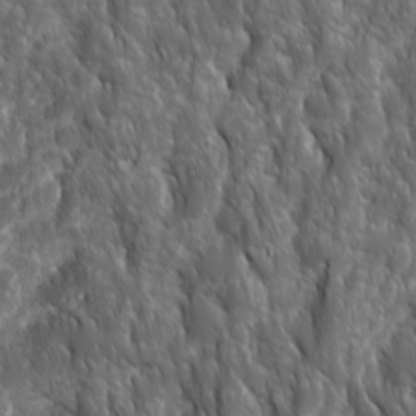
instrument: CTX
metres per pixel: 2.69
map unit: Ave
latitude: 15.9151
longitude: -133.0647
